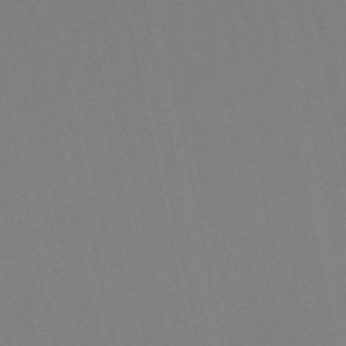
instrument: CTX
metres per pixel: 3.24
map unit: lHb
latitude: -49.8989
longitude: 70.4629
